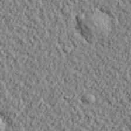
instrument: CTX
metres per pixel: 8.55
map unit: lHvf
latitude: 38.2145
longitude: -91.6883
